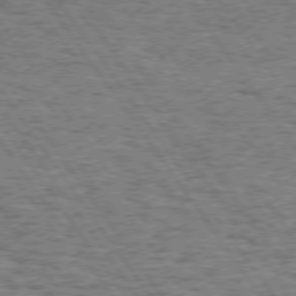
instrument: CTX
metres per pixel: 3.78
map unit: Hpe
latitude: 74.0444
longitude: -134.6679
